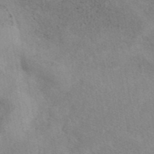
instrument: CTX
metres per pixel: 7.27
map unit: eAb
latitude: 41.0269
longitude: 108.2928
